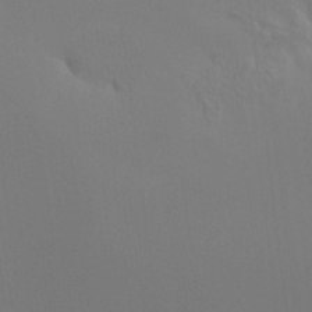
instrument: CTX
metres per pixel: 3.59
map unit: HNhu
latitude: 10.8569
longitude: 11.3699
